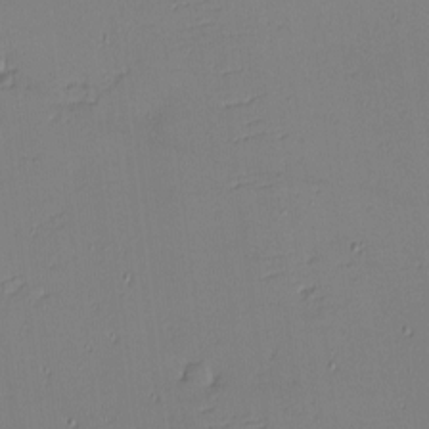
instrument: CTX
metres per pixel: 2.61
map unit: eHh
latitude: -4.5384
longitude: -81.0458
